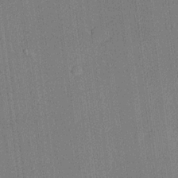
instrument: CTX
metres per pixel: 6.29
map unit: lHvf
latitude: 20.5924
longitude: 141.8422
